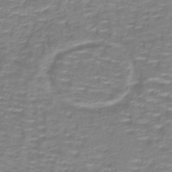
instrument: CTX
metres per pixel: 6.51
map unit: lHb
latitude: -40.2172
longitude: 58.1794
